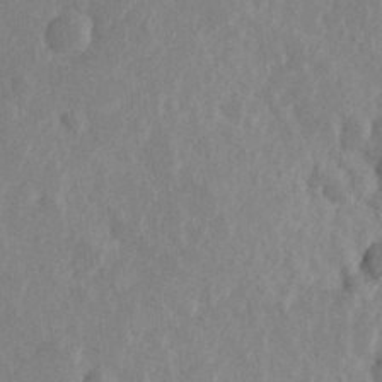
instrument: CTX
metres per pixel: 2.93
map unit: Hve
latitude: 25.1403
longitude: 145.1431
